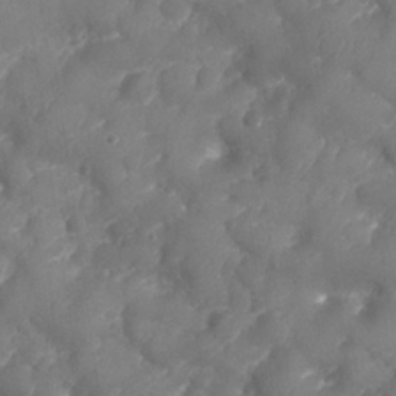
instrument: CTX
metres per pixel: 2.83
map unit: Nhu
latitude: 25.7260
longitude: -63.3104
